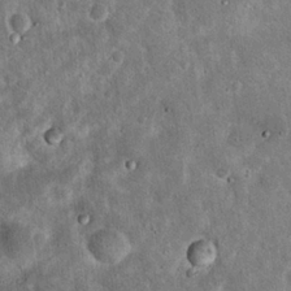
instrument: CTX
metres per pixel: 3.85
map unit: Hto
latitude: 15.6316
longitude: -35.3103
